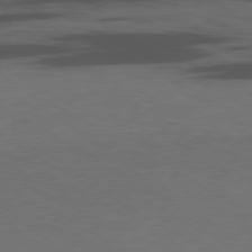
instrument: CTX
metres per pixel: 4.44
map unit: Ap
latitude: -80.4062
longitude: -62.6113
